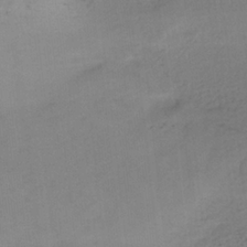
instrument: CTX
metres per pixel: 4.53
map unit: lHb
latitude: -32.7652
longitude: 64.1795
